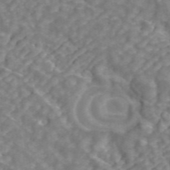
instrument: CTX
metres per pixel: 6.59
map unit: ANa
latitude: 43.4993
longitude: 26.1605
